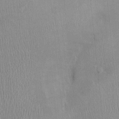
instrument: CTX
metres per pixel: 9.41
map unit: Ht
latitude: -2.8408
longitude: -14.8569
